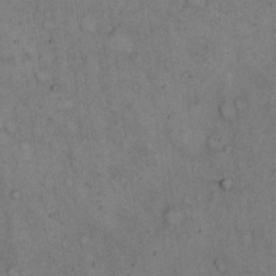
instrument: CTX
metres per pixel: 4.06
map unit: Hto
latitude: 15.5938
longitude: -61.8583
